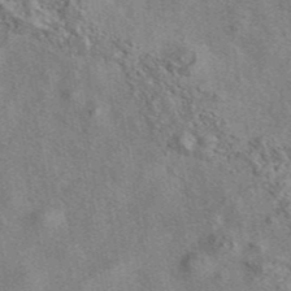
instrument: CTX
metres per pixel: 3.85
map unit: eAb
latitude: 42.1956
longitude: 110.5384
